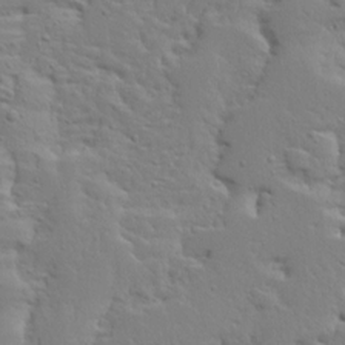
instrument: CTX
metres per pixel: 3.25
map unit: Ave
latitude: 13.3860
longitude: -135.4993
